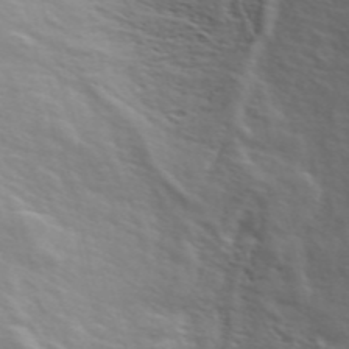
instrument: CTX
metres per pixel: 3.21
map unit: ANa
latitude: 48.4790
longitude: -75.3293
